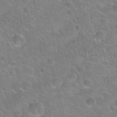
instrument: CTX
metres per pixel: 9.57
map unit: Hto
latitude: 22.2333
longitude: -51.4048
